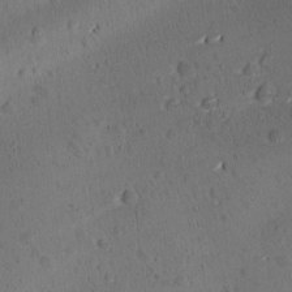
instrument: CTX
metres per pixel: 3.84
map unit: Ave
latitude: -9.9178
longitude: -121.5371
